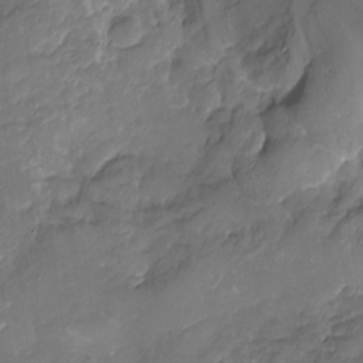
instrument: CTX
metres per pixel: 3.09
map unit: Nhu
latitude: -16.9920
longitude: -57.4615
